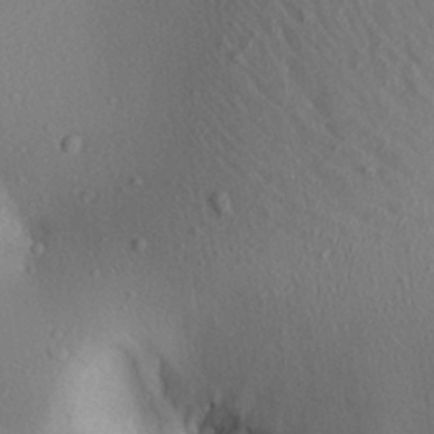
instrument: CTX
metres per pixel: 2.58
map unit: Aa
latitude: 26.7246
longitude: -142.8569
